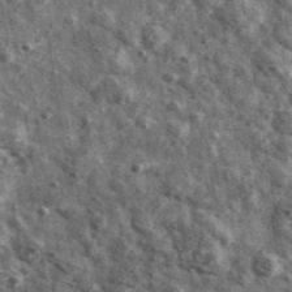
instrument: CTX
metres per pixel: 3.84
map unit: Ave
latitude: 40.5168
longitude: -106.3089
